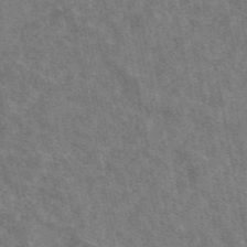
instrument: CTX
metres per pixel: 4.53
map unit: eAb
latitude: 48.8947
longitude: 116.9352
